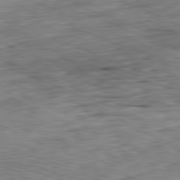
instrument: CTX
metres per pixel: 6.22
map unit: Ap
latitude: -82.0472
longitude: -70.6679
